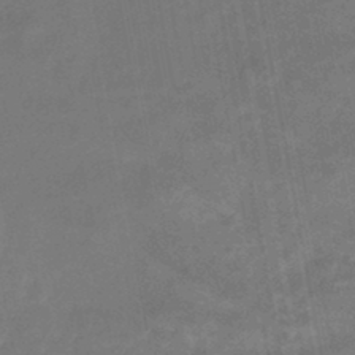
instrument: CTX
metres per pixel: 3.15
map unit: HNb
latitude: -44.5385
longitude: -37.1781
